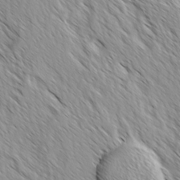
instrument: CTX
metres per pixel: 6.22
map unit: Ave
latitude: -1.7856
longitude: -112.4790
